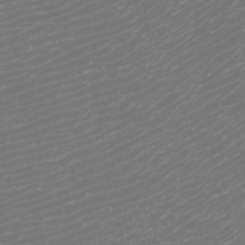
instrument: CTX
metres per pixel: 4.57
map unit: Htu
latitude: -6.1605
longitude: -74.3467
